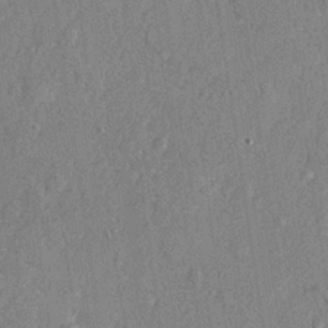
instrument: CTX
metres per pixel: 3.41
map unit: lHvf
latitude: 22.3845
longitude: 144.1984
